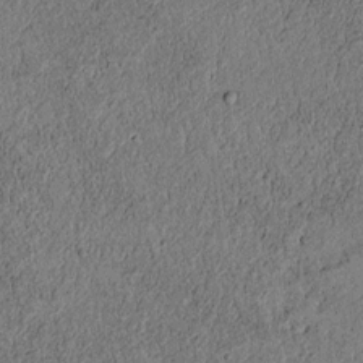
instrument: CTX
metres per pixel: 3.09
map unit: lAvf
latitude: 5.5749
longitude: 168.1794
